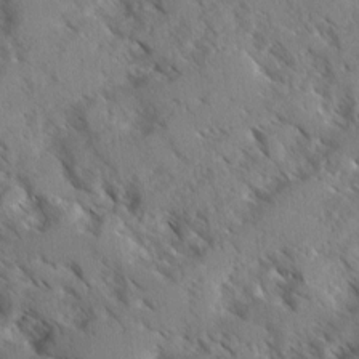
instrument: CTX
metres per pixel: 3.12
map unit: Ave
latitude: -0.3118
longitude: -110.7058
